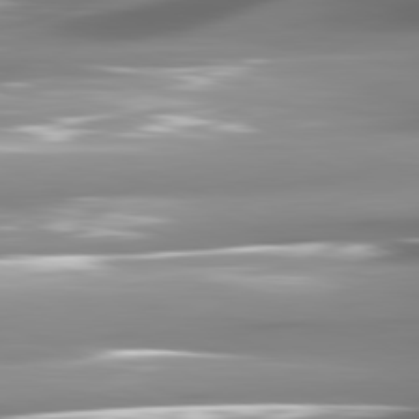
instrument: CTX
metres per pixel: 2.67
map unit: lApd
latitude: 81.5938
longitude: -146.3657
